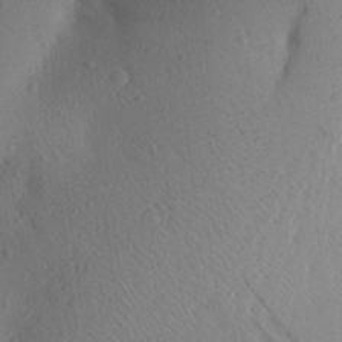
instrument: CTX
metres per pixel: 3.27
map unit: Aa
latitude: 27.0081
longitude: -147.2348
